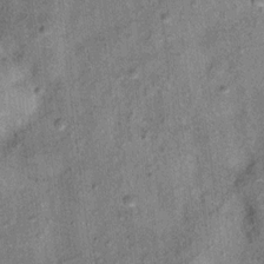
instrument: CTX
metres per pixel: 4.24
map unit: Ht
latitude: 11.5749
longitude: -39.1781
